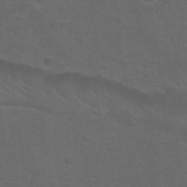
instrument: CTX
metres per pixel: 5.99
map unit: Hto
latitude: -9.8422
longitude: -36.6680
